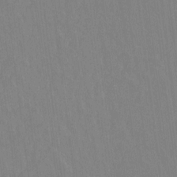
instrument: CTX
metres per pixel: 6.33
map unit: Hto
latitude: -11.1620
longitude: -38.4979
